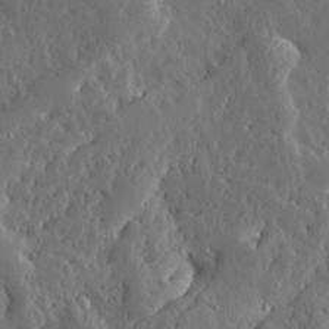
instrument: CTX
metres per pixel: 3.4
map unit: Ave
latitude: 13.5560
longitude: -136.3090
